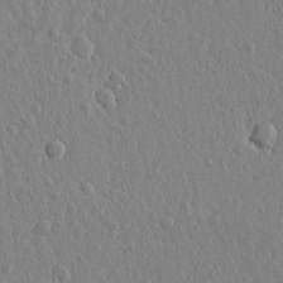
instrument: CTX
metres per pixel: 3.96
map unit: lHvf
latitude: 18.6868
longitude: -115.8394
